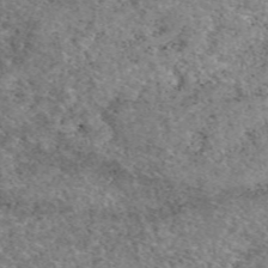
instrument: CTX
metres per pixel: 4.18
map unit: eAb
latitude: 49.7639
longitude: 112.5763
